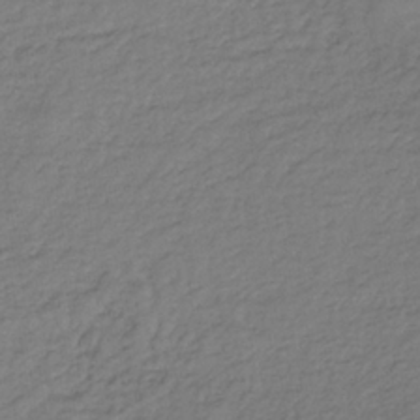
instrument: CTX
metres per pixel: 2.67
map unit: lHb
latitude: -35.9367
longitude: 69.7099
